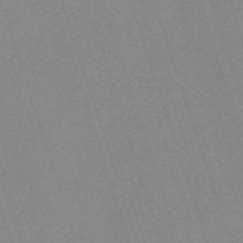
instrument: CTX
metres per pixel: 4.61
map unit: eHh
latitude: -62.6707
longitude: 50.1984
